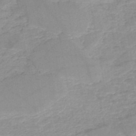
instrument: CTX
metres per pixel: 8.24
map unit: HNb
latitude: -50.1606
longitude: -39.7072
